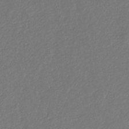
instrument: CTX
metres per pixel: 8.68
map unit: eHb
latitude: -30.1228
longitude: 65.6722
